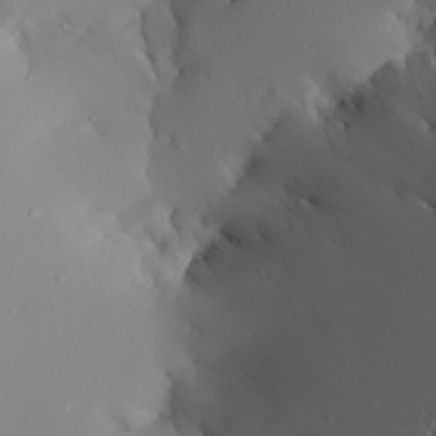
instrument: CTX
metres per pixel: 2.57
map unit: Aa
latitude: 21.2537
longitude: -146.7247
